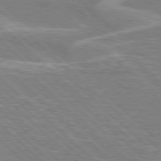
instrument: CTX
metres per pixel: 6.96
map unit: Hpe
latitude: 77.5749
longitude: -152.2901
